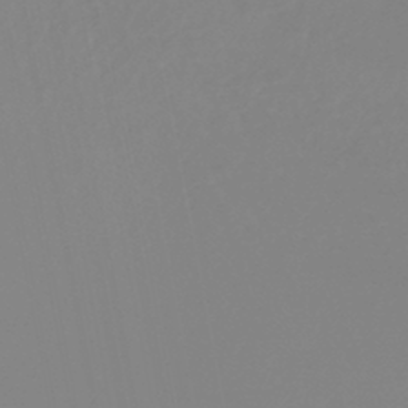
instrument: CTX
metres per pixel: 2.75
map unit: lHb
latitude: -44.7463
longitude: 54.8786
